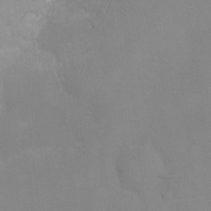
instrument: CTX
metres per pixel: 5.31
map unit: Ht
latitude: -8.1228
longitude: -34.1577
